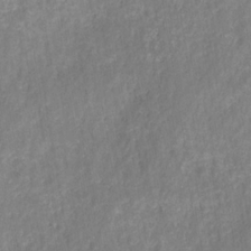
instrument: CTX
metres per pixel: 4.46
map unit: HNhu
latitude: -28.1606
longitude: 73.8044
